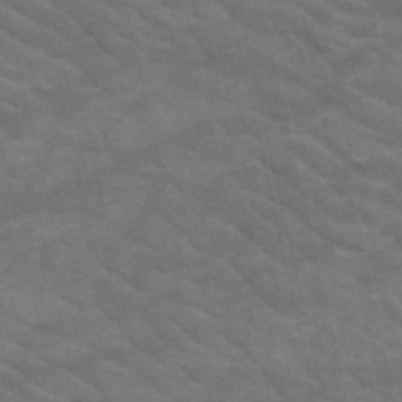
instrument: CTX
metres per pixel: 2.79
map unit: HNb
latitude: -53.3887
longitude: -44.7057
